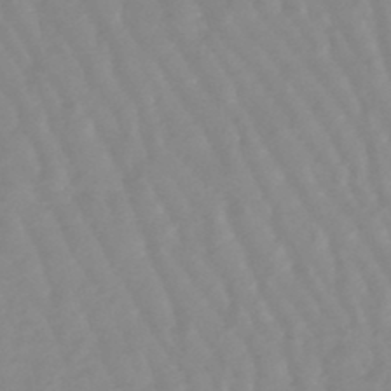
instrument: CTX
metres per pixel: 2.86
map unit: lHb
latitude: -48.1228
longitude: 77.5588
